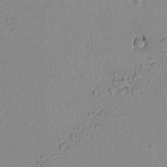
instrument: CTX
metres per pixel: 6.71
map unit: lAvf
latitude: 8.4223
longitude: 167.1998
